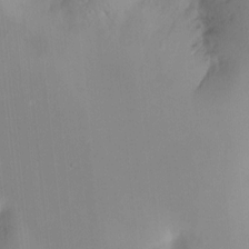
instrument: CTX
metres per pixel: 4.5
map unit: Ht
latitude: -11.7289
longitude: -46.5735
